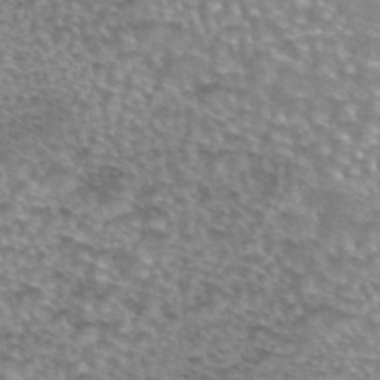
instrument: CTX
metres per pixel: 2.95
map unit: eAb
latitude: 44.2900
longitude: 103.8233
